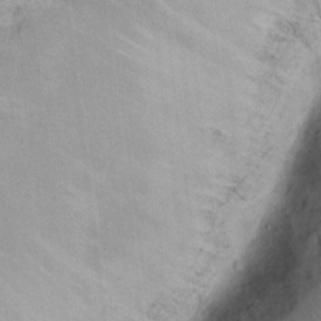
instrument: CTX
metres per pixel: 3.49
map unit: Hto
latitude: 13.8772
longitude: -59.8772
